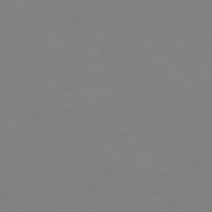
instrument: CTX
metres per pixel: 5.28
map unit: Hpe
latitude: 75.7450
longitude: -141.0080
